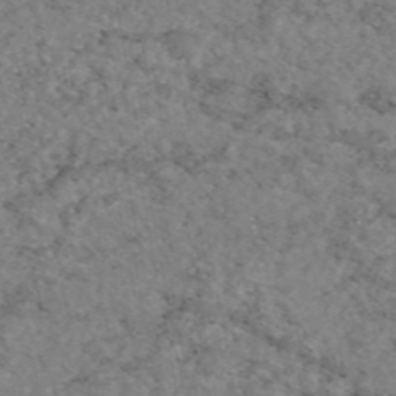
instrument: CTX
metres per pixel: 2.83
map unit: eAb
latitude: 47.4805
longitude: 113.1620
